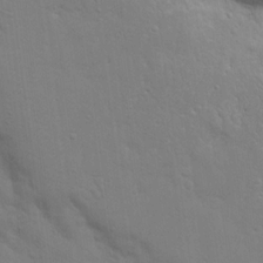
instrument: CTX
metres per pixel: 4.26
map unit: eHh
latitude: 17.7261
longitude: -66.6868
